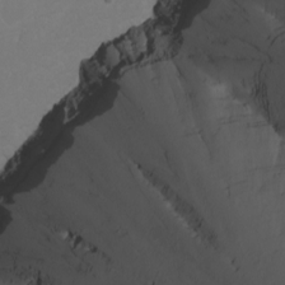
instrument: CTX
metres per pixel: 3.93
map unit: Nhu
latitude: -2.9730
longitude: -74.0822
